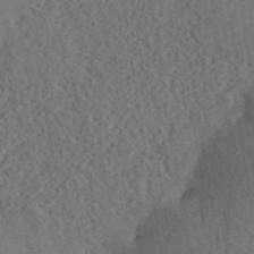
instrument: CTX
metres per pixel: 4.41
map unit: ANa
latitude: 41.2348
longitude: 52.5384
